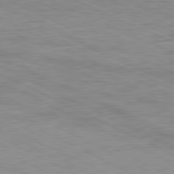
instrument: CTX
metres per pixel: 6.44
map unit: Ap
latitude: -81.8612
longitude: -72.4601
